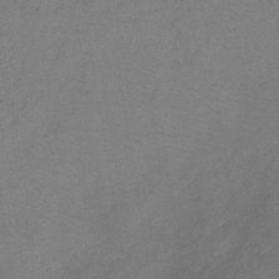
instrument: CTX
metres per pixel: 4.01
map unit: HNb
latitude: -43.8422
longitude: -39.2537
